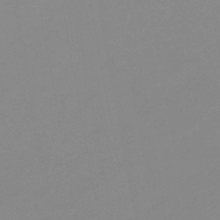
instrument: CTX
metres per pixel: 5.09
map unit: eHb
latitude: -44.5763
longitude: 88.0094
